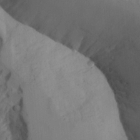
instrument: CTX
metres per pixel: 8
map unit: Aa
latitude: 25.8394
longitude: -131.7828
